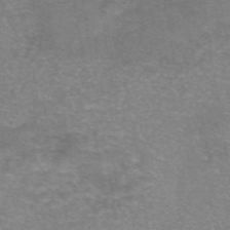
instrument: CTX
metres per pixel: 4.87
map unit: eAb
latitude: 46.7247
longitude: 102.3495
